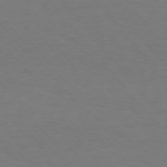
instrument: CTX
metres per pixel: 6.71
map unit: Hpe
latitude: 74.9514
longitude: -132.2145
